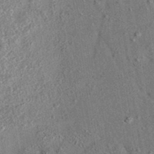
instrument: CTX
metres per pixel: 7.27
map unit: eAb
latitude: 35.6694
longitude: 113.7667
